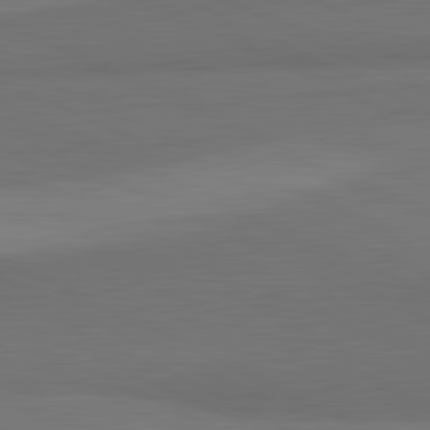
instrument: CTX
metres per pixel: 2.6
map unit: lApd
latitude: 82.1577
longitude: 158.5195
